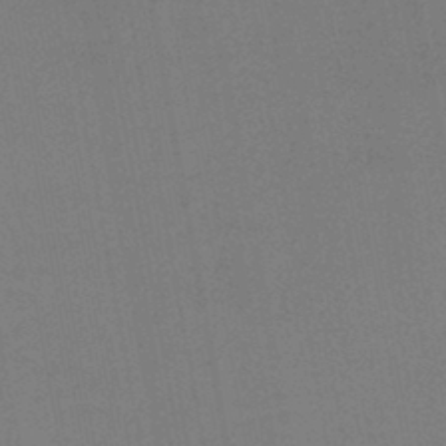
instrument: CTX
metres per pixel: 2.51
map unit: lHb
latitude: -43.7099
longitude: 67.4643
